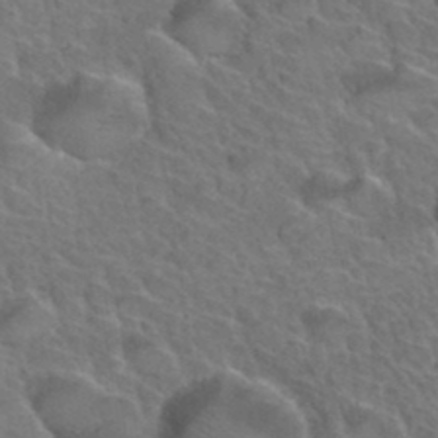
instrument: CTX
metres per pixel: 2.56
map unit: Hto
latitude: 34.7435
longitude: -47.2726
